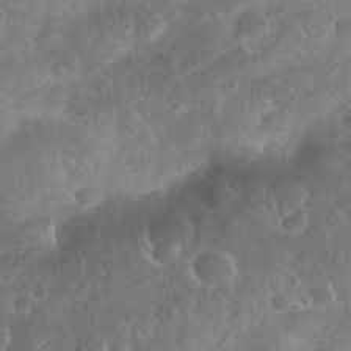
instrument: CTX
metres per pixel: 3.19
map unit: Nhu
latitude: 27.5560
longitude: -63.7450
